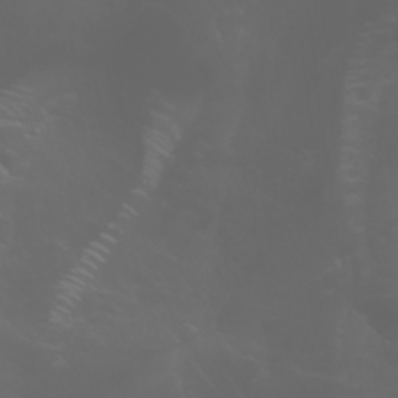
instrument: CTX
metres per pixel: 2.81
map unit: Htu
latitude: -1.3132
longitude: -75.0081
